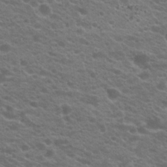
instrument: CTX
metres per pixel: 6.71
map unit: Hto
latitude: 20.6302
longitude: -38.0255
